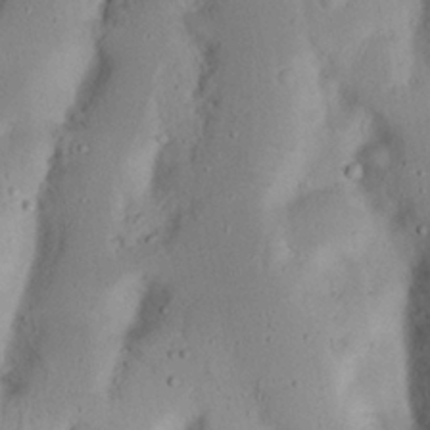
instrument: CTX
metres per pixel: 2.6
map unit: Nhu
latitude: 23.2915
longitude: -72.9325
